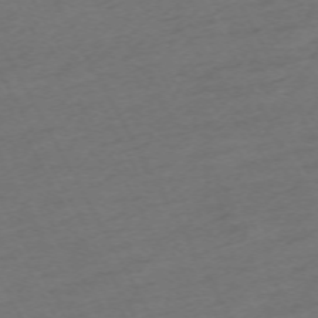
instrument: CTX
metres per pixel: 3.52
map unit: Hpe
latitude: -71.0487
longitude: 16.0472
